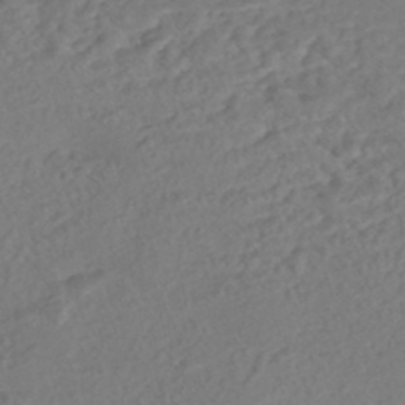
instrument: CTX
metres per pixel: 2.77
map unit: Nhe
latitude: -47.7855
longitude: -172.2900
